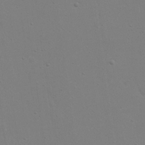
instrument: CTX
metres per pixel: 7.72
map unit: eHh
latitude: 18.4790
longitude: -71.6883
